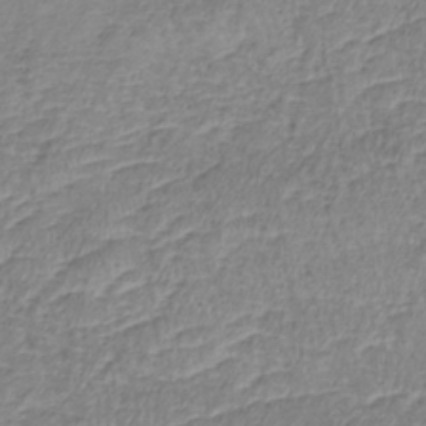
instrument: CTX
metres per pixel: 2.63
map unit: lHb
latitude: -36.6518
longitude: 73.1053
